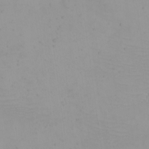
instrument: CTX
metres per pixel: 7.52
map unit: Nhu
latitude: -4.9352
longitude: -83.1025
